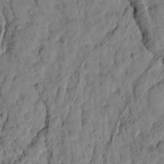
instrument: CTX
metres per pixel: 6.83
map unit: Htu
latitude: 2.0255
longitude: 179.9178
